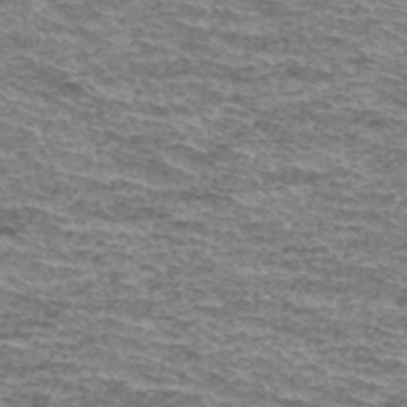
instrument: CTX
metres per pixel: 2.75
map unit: Hto
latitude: 37.7828
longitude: -42.9703
